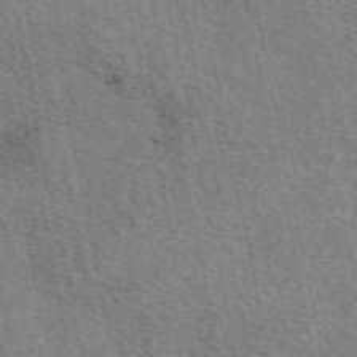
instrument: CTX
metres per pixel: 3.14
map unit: eAb
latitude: 50.7057
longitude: 113.5210
